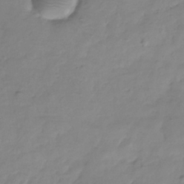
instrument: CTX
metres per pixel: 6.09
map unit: Hve
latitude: -32.2740
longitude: 91.3321
